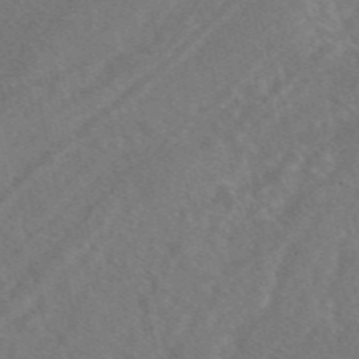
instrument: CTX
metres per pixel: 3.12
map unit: eAb
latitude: 48.3089
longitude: 118.1606
